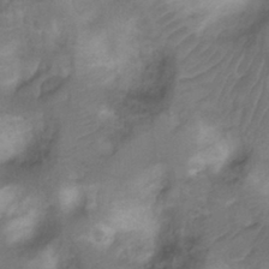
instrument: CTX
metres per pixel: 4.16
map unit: Ht
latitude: 3.8583
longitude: -29.5749
